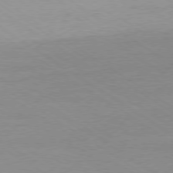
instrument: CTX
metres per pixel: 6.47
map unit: Ap
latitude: -79.2942
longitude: -93.7260
